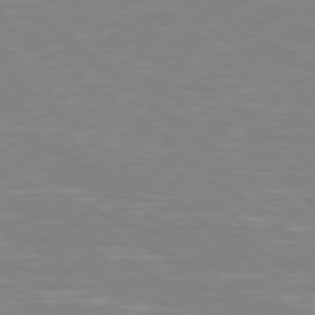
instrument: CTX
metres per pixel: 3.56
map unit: Hpe
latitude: 78.4412
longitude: -148.4223
